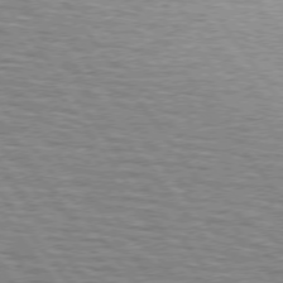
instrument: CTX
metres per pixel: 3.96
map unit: lApd
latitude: 74.4601
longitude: -73.8206
